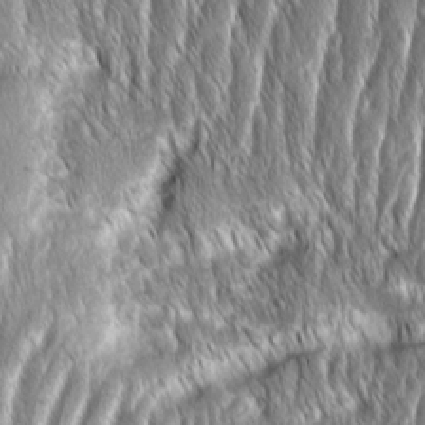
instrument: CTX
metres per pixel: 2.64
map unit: Aa
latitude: 8.0822
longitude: -130.9892
